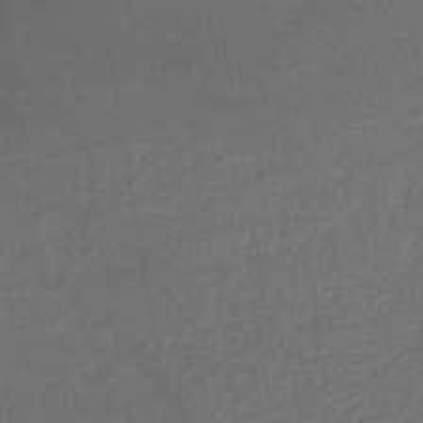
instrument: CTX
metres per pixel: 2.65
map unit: HNb
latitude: -44.0472
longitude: -39.3104
